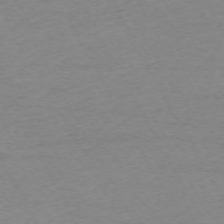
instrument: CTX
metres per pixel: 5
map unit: Ap
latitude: -72.2928
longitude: -69.7639
